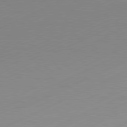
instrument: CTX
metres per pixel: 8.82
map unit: Hpe
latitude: -82.0472
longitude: 12.3306
